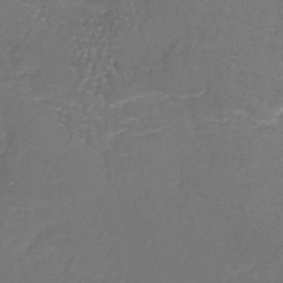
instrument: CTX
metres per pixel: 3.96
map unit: lHb
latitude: -38.4818
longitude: 61.2754
